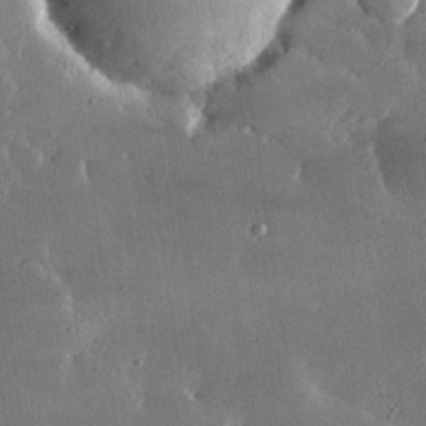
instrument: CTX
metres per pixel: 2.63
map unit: lHvf
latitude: 31.2159
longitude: -92.6112
